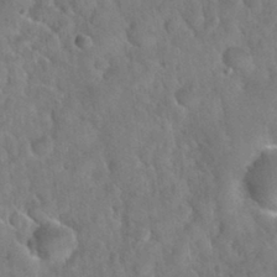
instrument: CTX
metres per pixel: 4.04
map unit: Nhu
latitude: 31.7261
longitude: -51.5938
